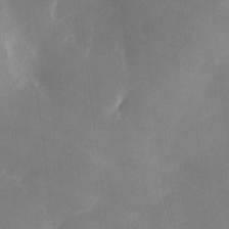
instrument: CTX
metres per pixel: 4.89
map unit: Ave
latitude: 0.0444
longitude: -114.1388
